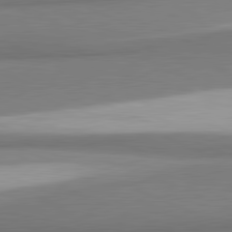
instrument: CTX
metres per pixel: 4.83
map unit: lApd
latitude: 81.4993
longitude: 165.9745
